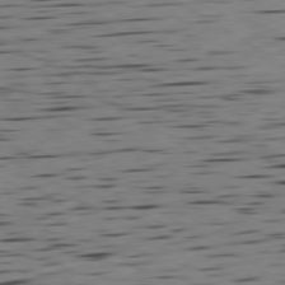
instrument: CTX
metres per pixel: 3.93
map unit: Ap
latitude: -79.9745
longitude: -100.7813
